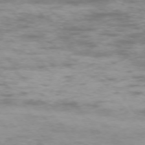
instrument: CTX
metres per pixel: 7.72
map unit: Ap
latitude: -74.3118
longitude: -74.7246
